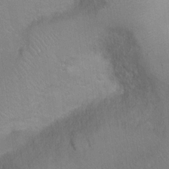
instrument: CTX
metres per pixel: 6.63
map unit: Ht
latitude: -15.6911
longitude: -40.8002
